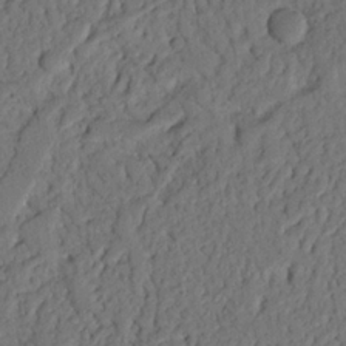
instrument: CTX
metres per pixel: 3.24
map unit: Nhu
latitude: 21.0648
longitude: -75.3860
